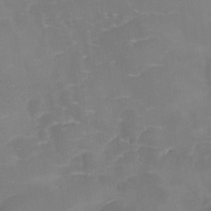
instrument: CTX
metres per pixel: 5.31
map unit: Ave
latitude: -8.5952
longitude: -122.6113
